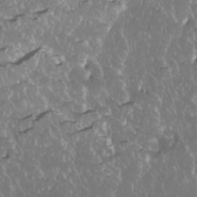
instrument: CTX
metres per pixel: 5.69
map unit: Nhu
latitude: -10.5385
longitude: -68.6112
